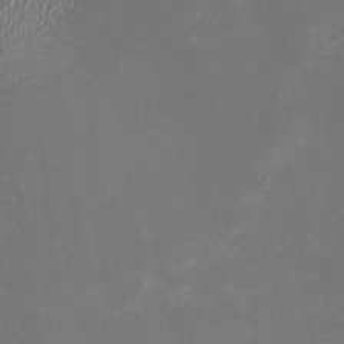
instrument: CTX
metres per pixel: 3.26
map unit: HNhu
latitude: -1.5777
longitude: -4.6301
